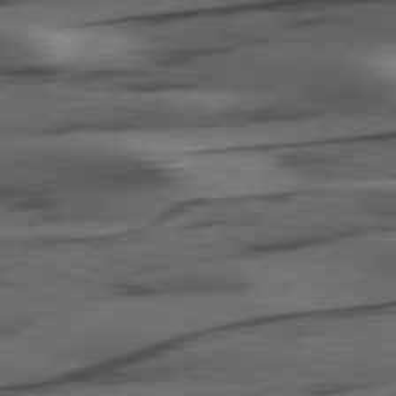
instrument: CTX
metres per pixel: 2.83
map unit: Hpe
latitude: 78.9892
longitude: -120.4412
